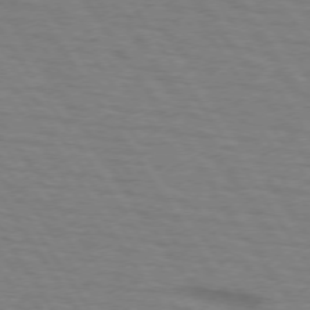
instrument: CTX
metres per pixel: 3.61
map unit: lApd
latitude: 73.2726
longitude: -72.9514
